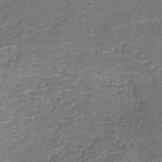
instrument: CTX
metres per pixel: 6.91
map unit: eAb
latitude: -36.6329
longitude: 52.2928
